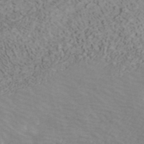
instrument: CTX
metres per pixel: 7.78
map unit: ANa
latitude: 41.2159
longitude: 33.0676
